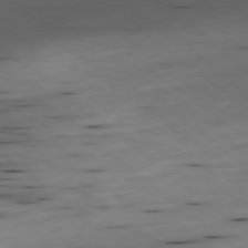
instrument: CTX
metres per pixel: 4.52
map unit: Ap
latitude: -79.0108
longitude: -59.8205
